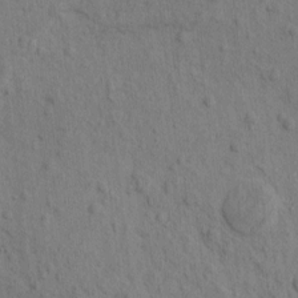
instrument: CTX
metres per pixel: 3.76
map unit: eHh
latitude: -1.3132
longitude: 18.4440
